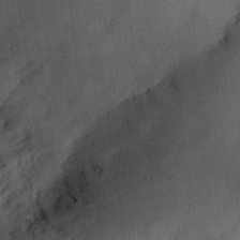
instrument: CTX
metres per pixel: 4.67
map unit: eHh
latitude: 26.5924
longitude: -82.1388
